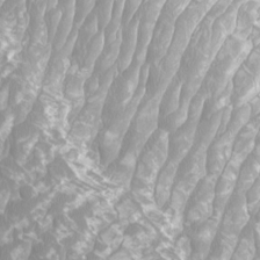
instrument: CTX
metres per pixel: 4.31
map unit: Htu
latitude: -9.5777
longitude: -75.7828
